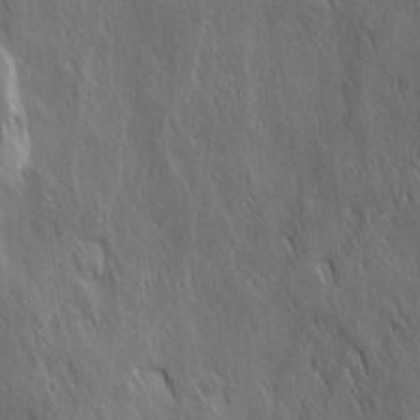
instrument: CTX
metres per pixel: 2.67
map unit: Ave
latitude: 15.4238
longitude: -134.5923
